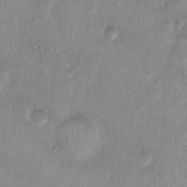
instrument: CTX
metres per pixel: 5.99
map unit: Nhu
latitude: 0.6490
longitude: -15.1215
